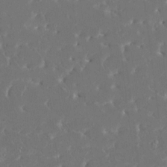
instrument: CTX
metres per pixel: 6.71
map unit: HNhu
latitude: 6.7435
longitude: -5.1592
